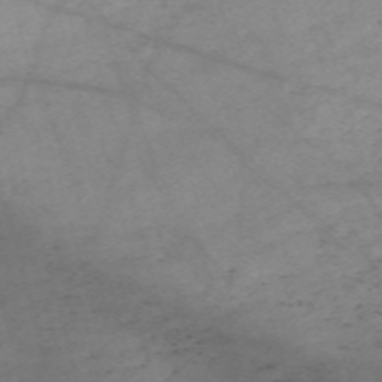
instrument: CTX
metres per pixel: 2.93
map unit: Nve
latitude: -59.5399
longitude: 64.5763
